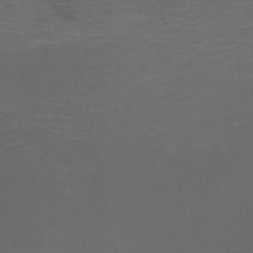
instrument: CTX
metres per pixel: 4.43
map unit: HNb
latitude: -50.9542
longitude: -42.0822
